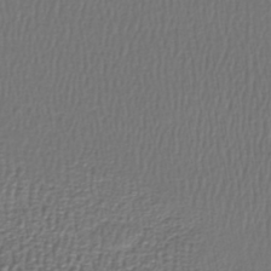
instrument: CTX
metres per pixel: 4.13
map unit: HNhu
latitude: -46.7463
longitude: 103.9556
